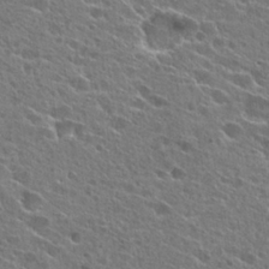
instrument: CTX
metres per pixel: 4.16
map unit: Hto
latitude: 26.1956
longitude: -44.4223
